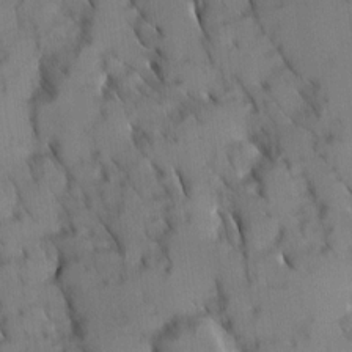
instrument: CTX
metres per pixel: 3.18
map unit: Ave
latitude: 8.6869
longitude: -103.5938
